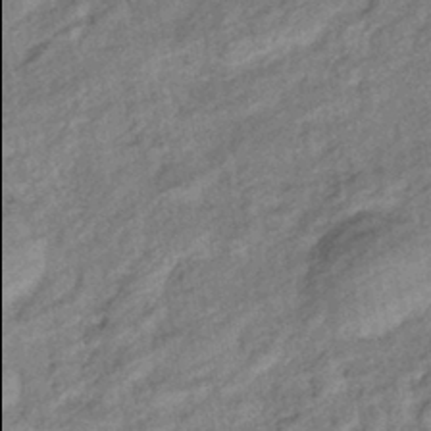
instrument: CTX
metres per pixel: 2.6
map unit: eHb
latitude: -40.5385
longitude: 82.0094
